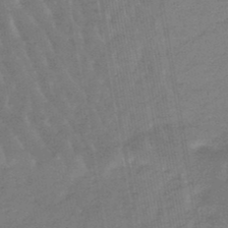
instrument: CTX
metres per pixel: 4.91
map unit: lHb
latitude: -47.7288
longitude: 76.2362
